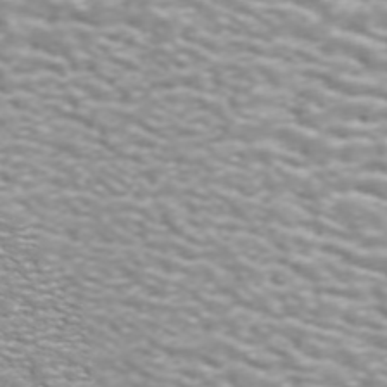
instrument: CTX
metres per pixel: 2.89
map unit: ANa
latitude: 44.0633
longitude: 21.8611
